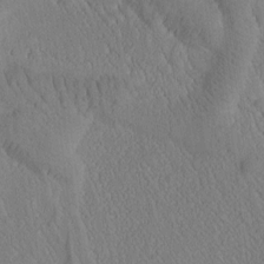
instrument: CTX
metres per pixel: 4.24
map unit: Htu
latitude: -1.1054
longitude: 172.7463
